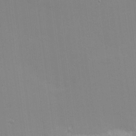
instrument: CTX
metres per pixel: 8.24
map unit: eHh
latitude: -2.7841
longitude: -80.5357
